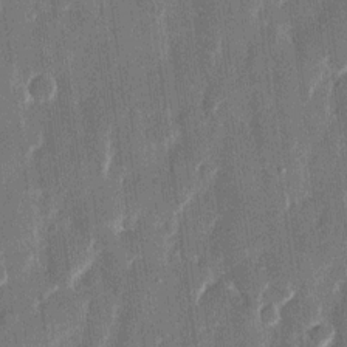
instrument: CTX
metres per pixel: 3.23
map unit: eHh
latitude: 12.4412
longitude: -71.1214
